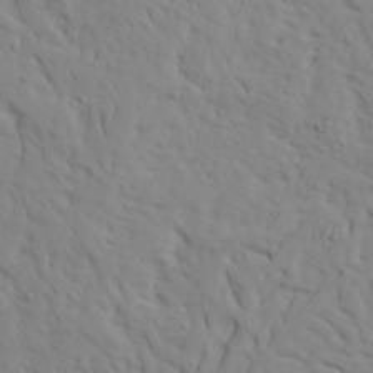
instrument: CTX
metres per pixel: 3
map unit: Ave
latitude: 23.6505
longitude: -132.9325
